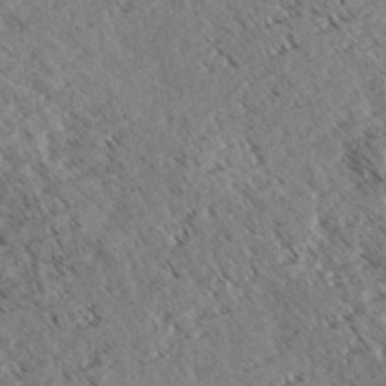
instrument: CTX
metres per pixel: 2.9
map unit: eHh
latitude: 35.3670
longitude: -139.5371
